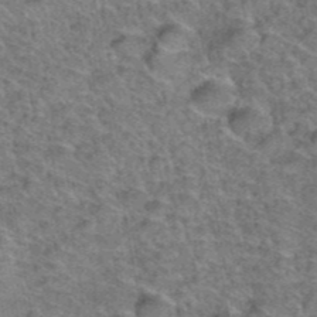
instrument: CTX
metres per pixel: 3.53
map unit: Hto
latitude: 38.1011
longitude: -45.8205
